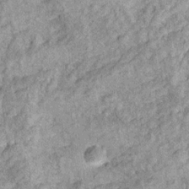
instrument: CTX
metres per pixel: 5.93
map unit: Ht
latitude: 10.1200
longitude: -38.6679
